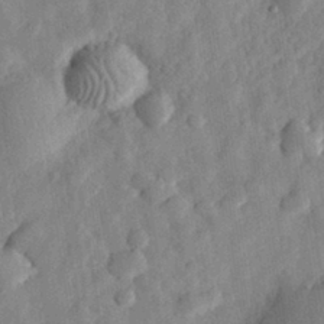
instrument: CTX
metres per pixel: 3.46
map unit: eHh
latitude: 30.0255
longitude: -76.1200
